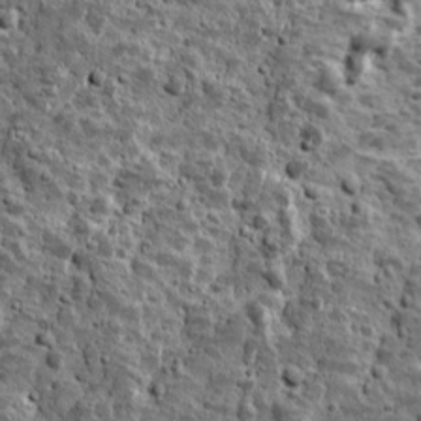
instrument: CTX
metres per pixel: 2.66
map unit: Ave
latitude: 16.7435
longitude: -134.5168
